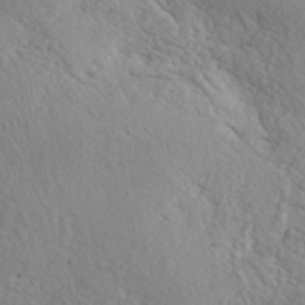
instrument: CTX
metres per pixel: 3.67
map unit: ANa
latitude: 41.8016
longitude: 52.7085
